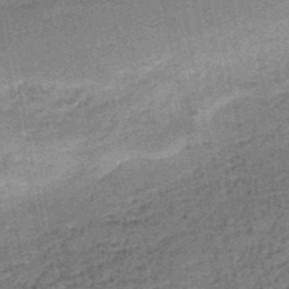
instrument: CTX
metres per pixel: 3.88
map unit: HNb
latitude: -51.3321
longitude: -49.7261
